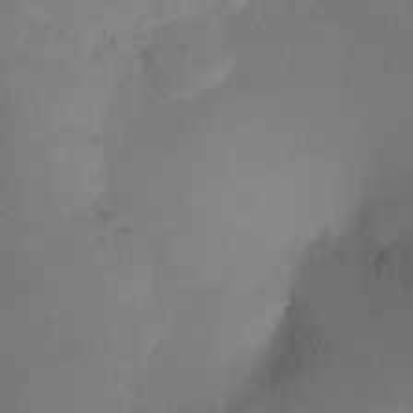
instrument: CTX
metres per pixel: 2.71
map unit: Ht
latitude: -10.8030
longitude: -34.3656
